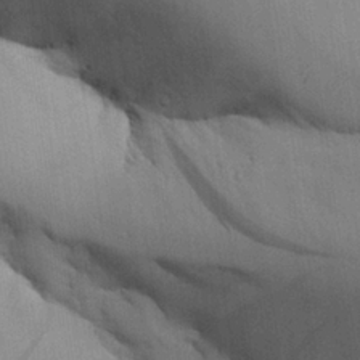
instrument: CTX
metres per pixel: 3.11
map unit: Aa
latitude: 25.8961
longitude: -129.7072
